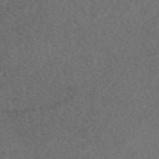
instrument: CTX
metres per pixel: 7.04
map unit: eAb
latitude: 48.2900
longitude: 107.4455
